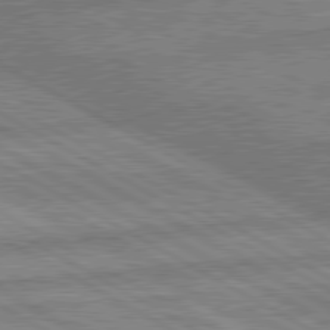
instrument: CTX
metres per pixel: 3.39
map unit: lApd
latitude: 80.2522
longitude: -171.6883
